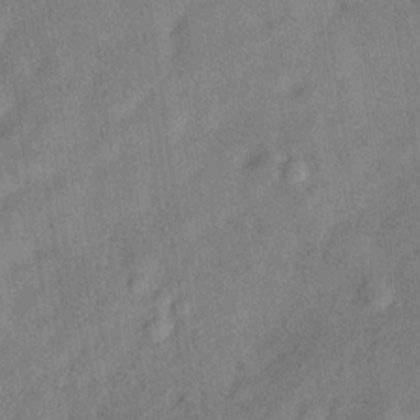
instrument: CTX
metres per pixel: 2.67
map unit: Hve
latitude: -30.9164
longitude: 91.8045
